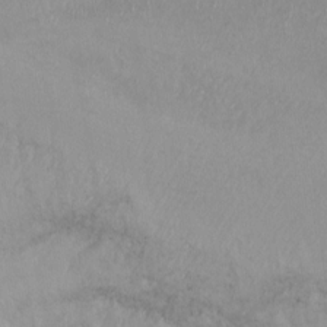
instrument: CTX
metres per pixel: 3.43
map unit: Ht
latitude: -14.6708
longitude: -44.2144
